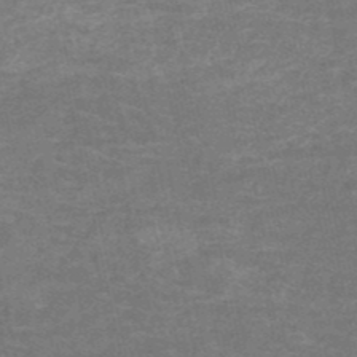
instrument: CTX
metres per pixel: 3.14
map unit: HNb
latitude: -51.1431
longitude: -48.1956
